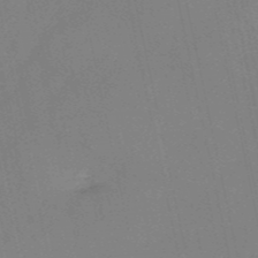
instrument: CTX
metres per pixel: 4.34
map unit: HNb
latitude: -52.6707
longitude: -49.6694
